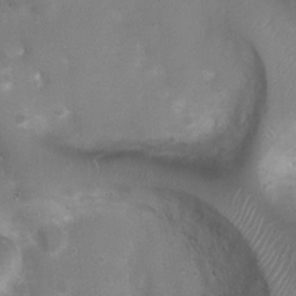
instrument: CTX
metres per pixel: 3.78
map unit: Ht
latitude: 4.7057
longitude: -21.1214
